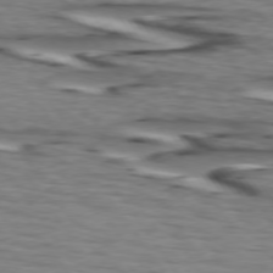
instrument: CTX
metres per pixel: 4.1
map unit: lApd
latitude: 74.7435
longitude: -71.7638
